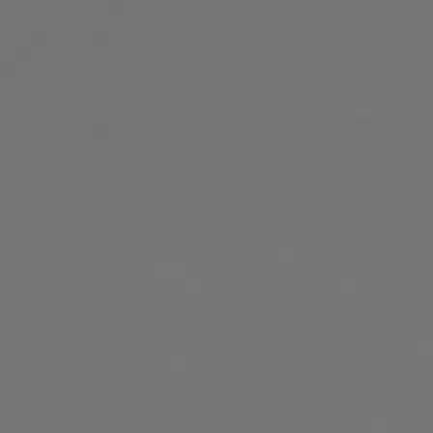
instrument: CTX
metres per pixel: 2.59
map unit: Hpe
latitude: 74.9325
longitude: -130.4790
